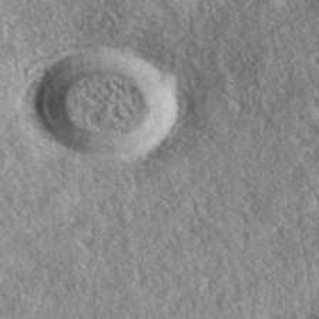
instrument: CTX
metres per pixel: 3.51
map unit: eAb
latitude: 38.8569
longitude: 108.5574
